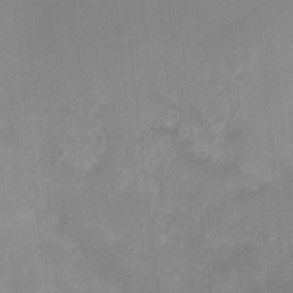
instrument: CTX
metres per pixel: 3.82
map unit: Nhu
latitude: 6.1389
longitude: -18.1577
